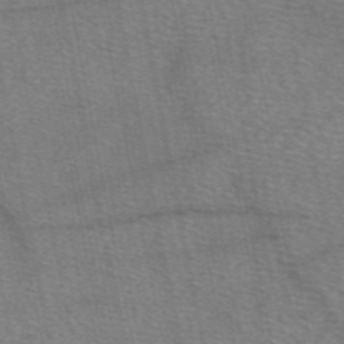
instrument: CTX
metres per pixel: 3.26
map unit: eAb
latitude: 50.9135
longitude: 109.6155
